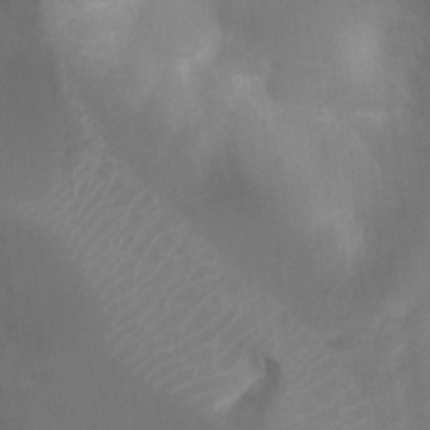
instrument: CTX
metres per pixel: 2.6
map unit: Ht
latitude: 2.7813
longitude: -22.3845
